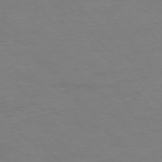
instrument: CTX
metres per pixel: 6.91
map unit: Ap
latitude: -76.5196
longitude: -83.5749
